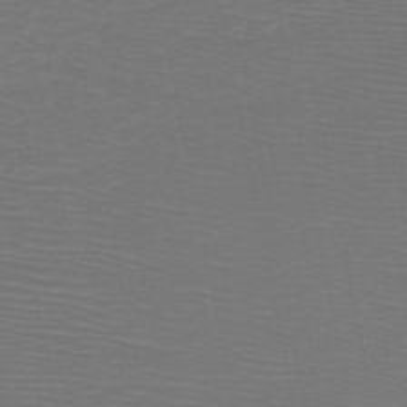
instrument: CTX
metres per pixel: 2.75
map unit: HNb
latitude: -48.3684
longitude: -44.4601
